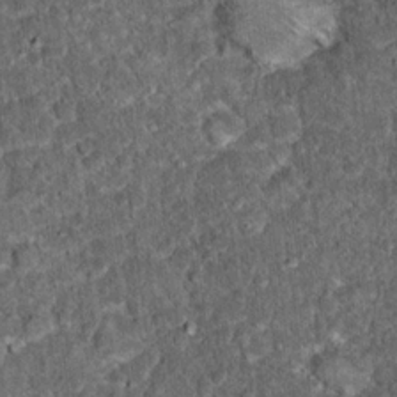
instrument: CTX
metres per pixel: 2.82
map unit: Hto
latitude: 15.6316
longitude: -34.7057
